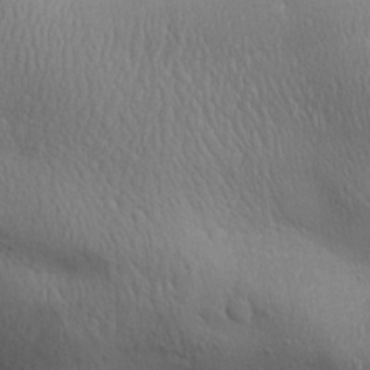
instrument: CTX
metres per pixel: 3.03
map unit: Aa
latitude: 31.7828
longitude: -144.9325
